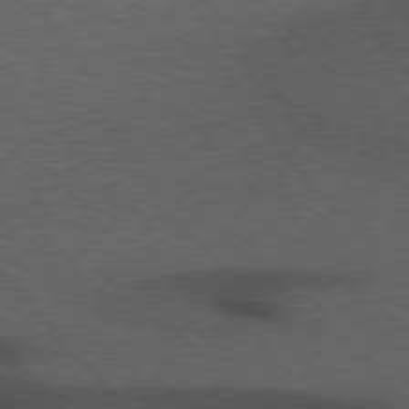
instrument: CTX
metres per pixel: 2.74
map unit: Hpe
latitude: 76.7246
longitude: -157.1970
